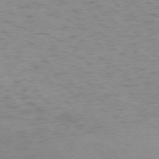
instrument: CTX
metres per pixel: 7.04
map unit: Ap
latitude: -75.8045
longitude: -66.5167
